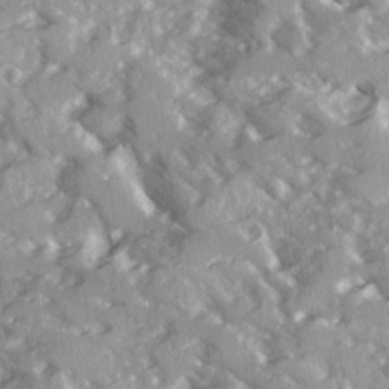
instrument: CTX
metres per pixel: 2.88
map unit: Ave
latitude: 16.3845
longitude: -130.3846
